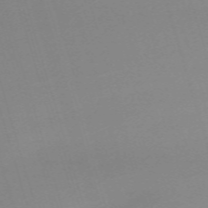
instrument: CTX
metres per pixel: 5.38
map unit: eHh
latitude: -62.2928
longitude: 51.0486
